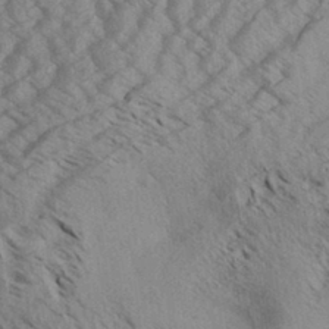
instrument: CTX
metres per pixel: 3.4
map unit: Aa
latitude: 32.0255
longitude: -138.2145
